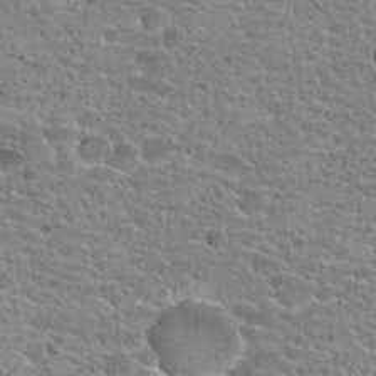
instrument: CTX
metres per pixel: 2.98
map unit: Hto
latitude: 21.0837
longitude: -42.4223
